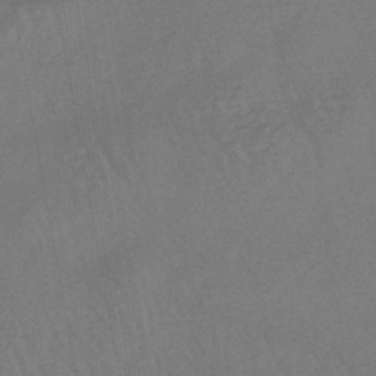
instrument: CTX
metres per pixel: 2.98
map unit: lHb
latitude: -45.0109
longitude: 80.0850
